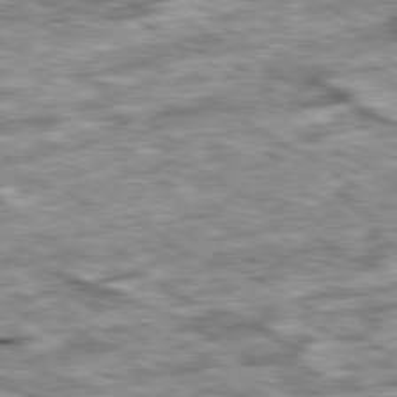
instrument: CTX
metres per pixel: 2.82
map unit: Ap
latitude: -80.4629
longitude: -90.8758
